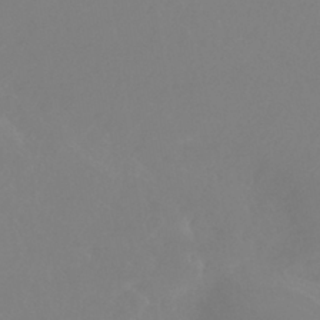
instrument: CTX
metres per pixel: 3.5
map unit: HNhu
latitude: -41.5399
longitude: 93.8989
